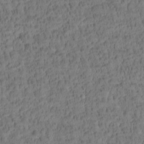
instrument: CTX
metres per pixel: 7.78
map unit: Htu
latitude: -4.4818
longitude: 173.1242
